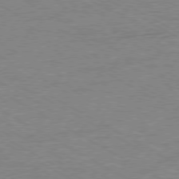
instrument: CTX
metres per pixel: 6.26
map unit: Ap
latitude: -80.1417
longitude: -86.3467
